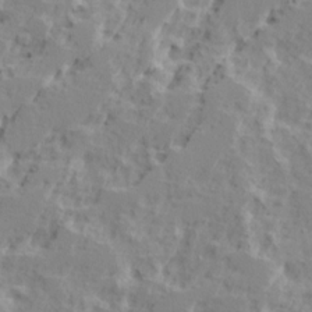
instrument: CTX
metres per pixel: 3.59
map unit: Ave
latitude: 15.8773
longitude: -137.8206
